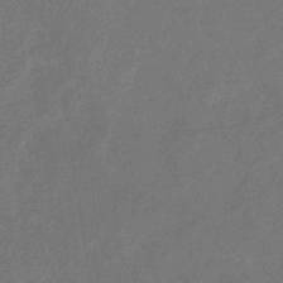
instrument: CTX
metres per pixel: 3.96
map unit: eHb
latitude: -34.7085
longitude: 75.2943
